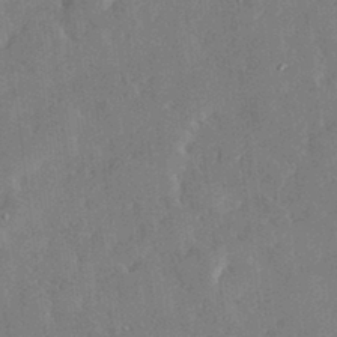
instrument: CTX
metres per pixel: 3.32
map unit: lHvf
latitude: 33.1970
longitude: -91.3104
